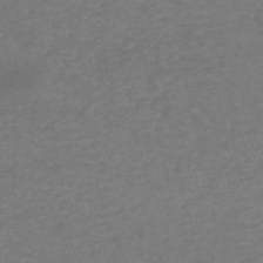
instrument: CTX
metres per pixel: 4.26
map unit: HNb
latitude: -52.8974
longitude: -51.3670
